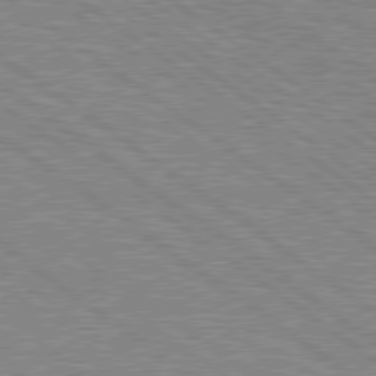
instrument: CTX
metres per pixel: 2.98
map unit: Hpe
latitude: 78.9892
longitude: -161.4426
